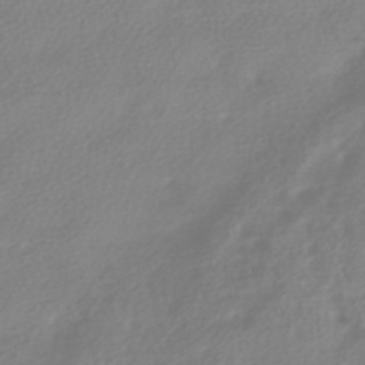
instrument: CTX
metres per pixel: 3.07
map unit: HNhu
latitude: -41.5966
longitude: 92.0094
